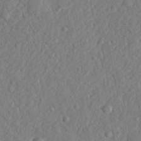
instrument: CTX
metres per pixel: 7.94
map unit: lHvf
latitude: 23.5749
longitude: 143.6532
